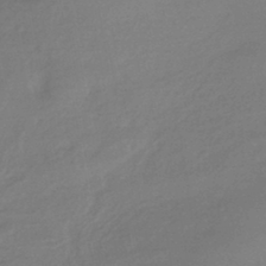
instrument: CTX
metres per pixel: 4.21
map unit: HNhu
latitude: -43.2375
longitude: 89.8044
